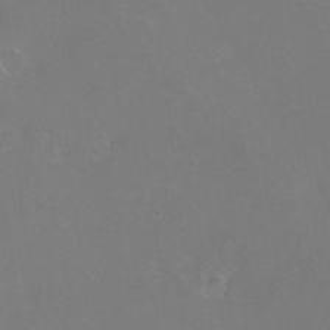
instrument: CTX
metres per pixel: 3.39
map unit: eHh
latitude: -10.8786
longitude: -65.6883
